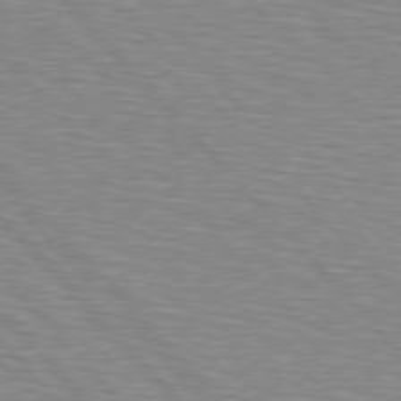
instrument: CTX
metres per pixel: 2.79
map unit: Hpe
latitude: 76.8758
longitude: -150.4034
